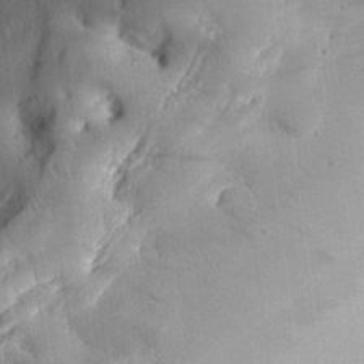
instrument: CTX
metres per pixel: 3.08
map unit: eHh
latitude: 28.7813
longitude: -81.8205
